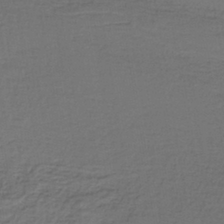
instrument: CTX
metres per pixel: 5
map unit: lHb
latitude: -39.1809
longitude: 58.0094
